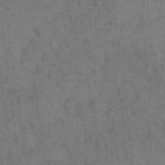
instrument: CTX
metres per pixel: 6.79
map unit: eHh
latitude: 15.9339
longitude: -65.0080
